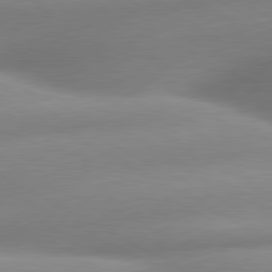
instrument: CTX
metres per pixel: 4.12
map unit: lApd
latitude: 80.1578
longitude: -158.8380
